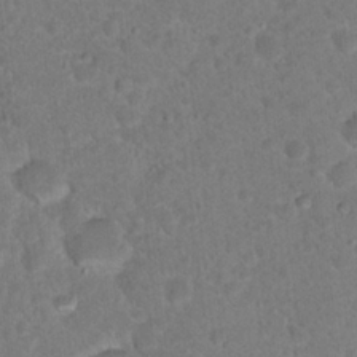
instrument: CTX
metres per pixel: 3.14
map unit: Hto
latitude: 18.3467
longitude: -34.1766
